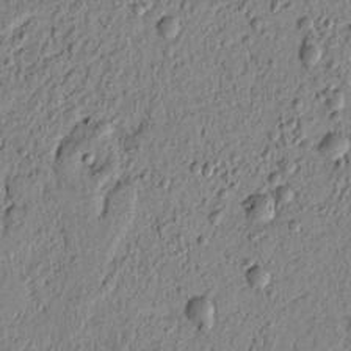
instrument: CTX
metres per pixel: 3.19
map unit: lAvf
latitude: 6.1389
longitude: 165.1431
